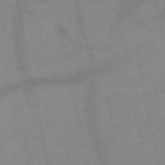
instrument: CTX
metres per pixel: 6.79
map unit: HNb
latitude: -49.3510
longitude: -40.4789
